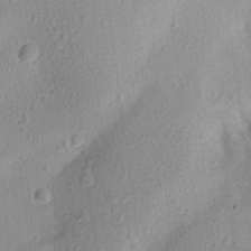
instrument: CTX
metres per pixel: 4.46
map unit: Aa
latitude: 18.8947
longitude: -144.4223
